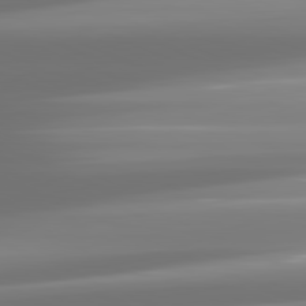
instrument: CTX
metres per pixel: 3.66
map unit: lApd
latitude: 81.7639
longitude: -137.2726
